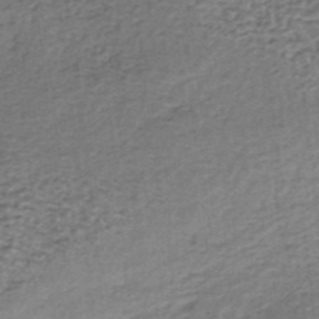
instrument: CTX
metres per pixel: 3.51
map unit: lHb
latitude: -36.0661
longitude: 60.4251
